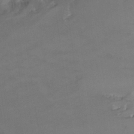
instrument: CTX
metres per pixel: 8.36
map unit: Nhu
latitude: 29.8961
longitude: -51.1970
